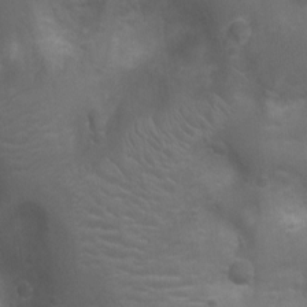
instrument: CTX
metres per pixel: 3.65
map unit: Ht
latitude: -6.7463
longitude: -21.7828
